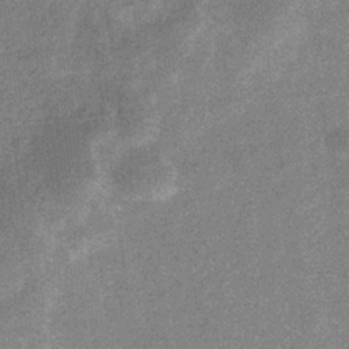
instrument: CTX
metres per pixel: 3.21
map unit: eHb
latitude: -34.1228
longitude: 78.1605
